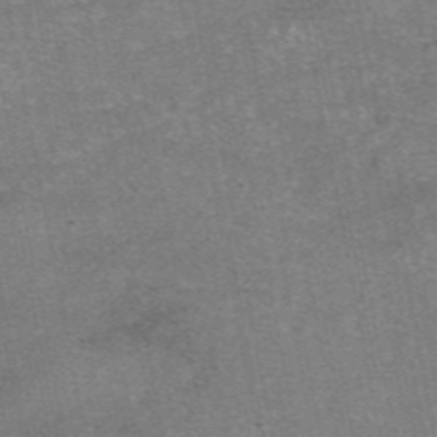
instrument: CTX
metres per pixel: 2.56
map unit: eAb
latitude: 47.2726
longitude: 103.7667
